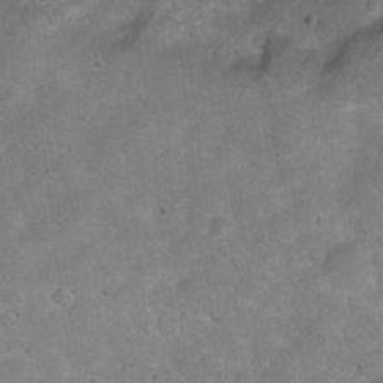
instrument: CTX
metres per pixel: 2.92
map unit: Hto
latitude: 3.1592
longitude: -35.8961
